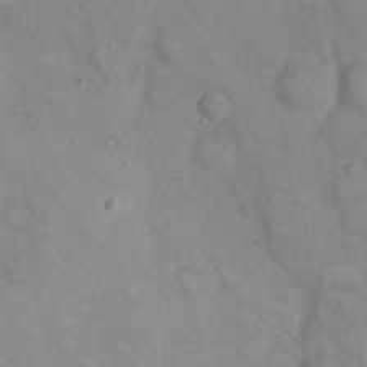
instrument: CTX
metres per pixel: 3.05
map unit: eHh
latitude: 22.1767
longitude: -61.8583
